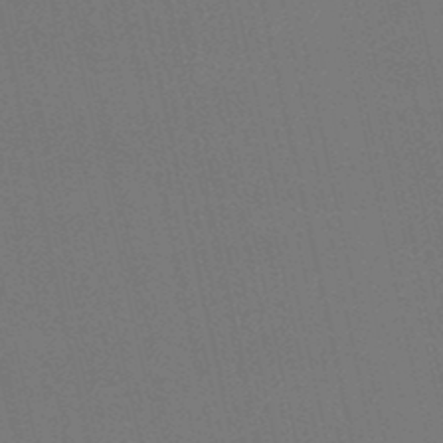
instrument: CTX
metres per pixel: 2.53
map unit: lHb
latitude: -48.1606
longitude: 61.6911
